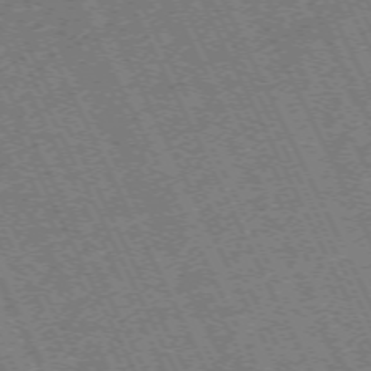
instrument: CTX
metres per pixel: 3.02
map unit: Hpe
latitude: -70.9542
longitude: 10.2362
